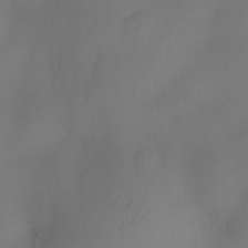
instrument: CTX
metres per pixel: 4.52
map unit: eHh
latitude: -22.4818
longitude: 15.5210
